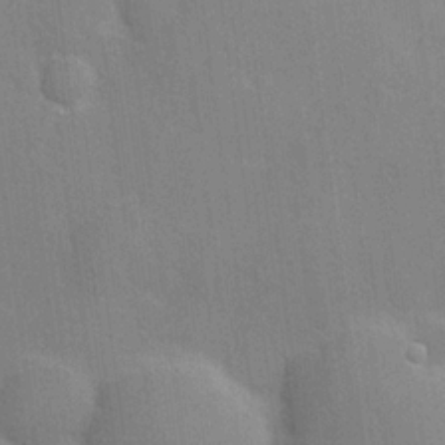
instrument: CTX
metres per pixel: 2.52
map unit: Hve
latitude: 17.8961
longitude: 151.1053
